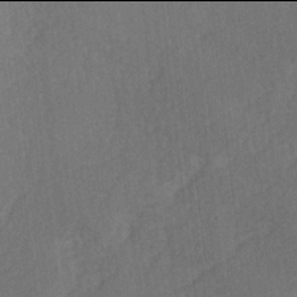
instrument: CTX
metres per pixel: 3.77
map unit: Ave
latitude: -6.0094
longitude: -120.2334
